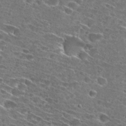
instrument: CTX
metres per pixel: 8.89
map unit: Hto
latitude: 27.9528
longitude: -46.2901
